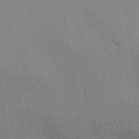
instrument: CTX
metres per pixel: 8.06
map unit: Aa
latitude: 29.1403
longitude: -135.1970
